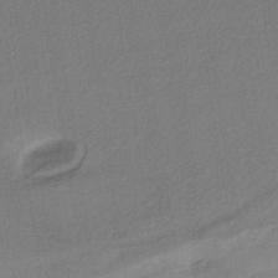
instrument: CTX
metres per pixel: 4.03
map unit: lHb
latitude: -35.8044
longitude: 62.6140
